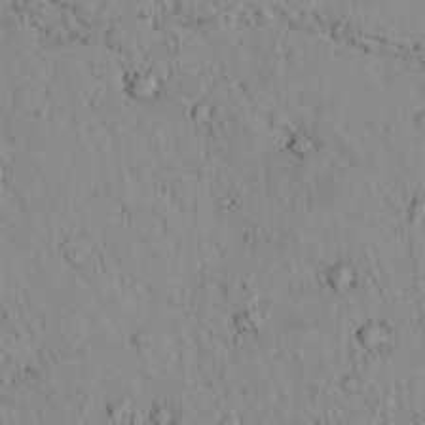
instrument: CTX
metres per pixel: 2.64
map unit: lAvf
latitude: 9.0081
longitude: 168.8219
